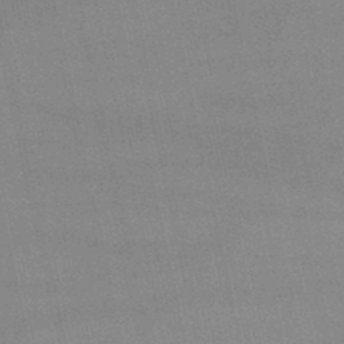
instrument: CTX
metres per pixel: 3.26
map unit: lHb
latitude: -45.5588
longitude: 58.8974
